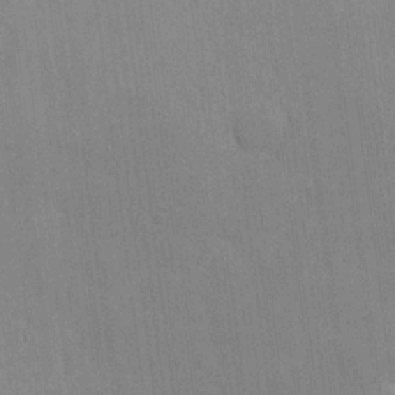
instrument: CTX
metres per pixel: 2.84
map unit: Hve
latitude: 18.4790
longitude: 151.3699
